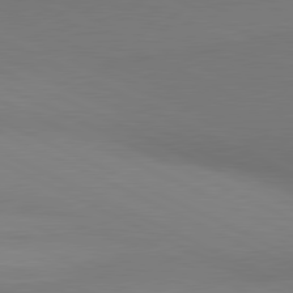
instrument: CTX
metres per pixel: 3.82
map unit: lApd
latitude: 81.0269
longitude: 144.8030
